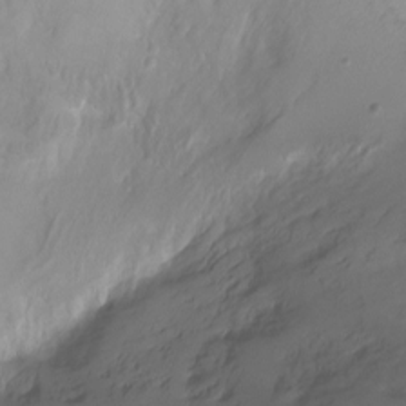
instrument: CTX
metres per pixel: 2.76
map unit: Ht
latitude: -5.9178
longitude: -29.9339
